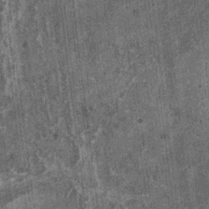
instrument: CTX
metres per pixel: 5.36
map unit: HNhu
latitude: 0.8380
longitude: 5.0108
